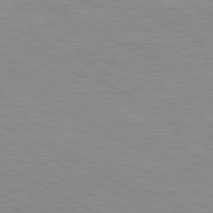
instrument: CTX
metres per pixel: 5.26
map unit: Ap
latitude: -82.1228
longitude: -73.0081
